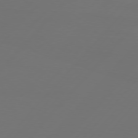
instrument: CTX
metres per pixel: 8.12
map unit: Hpe
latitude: 76.7624
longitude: -138.3278
